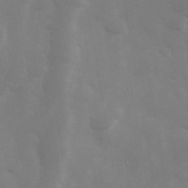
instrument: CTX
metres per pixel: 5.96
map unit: Hve
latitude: 33.0647
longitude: 150.8219
